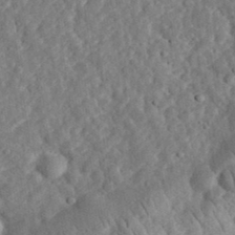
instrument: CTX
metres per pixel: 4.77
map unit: eHh
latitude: 34.8191
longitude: -78.5924
